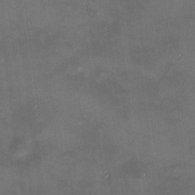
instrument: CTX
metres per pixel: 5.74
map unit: HNhu
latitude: 10.1956
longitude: 11.1809
